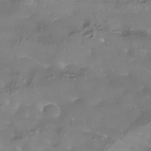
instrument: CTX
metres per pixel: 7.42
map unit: Nhe
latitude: -37.8422
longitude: -118.6112
